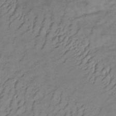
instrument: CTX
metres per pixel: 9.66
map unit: lHb
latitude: -35.4454
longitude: 70.0661
